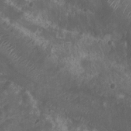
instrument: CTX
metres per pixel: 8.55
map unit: Nhu
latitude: 7.0458
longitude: -20.9891
